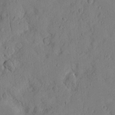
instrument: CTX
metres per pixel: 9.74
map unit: Nhu
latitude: -5.1242
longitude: -150.1011
